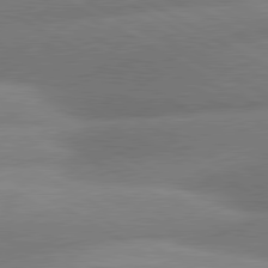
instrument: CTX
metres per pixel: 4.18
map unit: lApd
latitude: 80.5735
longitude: -163.0459
